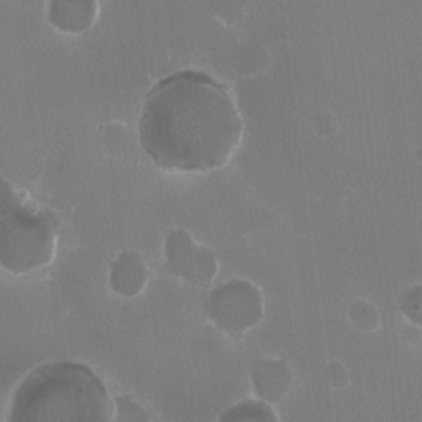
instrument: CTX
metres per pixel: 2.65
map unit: HNhu
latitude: -2.4251
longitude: -3.6505
